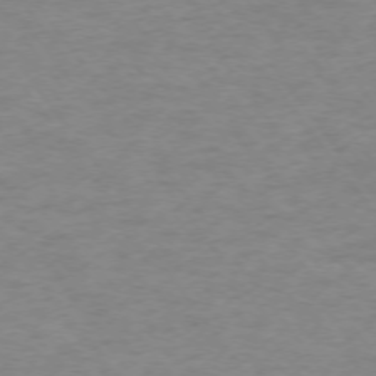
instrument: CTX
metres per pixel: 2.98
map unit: Ap
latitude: -74.7464
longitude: -79.2159
